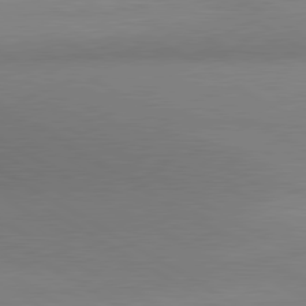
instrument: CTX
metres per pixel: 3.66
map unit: lApd
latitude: 80.5924
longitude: 130.8219
